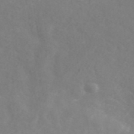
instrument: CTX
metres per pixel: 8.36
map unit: ANa
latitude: 42.6491
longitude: 24.4062
